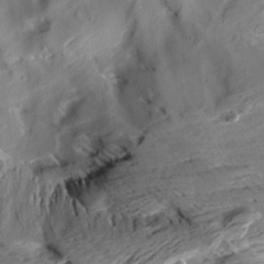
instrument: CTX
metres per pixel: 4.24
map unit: Aa
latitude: 10.0822
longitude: -141.5938
